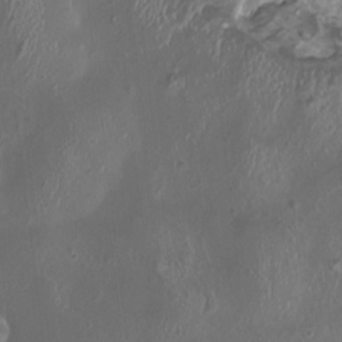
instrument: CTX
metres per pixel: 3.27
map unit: HNhu
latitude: 2.9702
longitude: 3.4454
